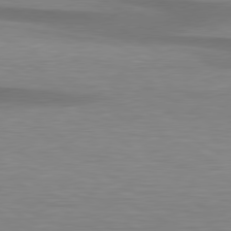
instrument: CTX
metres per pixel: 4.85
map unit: lApd
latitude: 79.4616
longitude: -88.4223
